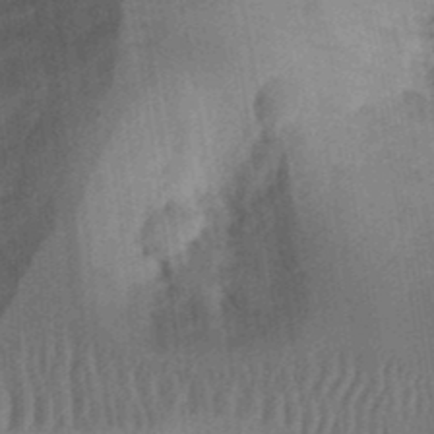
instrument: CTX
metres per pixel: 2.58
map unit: Ht
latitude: 11.8961
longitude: -74.8569
